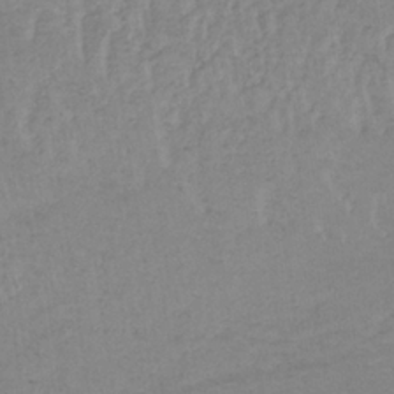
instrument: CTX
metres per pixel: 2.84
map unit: lHb
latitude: -34.2739
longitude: 68.6329
